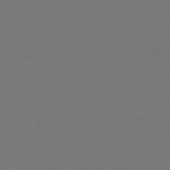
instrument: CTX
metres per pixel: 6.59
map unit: Hpe
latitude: 73.4805
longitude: -126.5546
